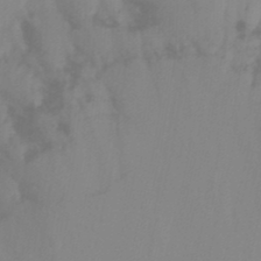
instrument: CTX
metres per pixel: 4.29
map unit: Nhu
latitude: -13.8611
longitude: -56.1388
